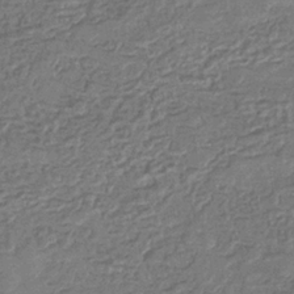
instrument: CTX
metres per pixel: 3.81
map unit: eHb
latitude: -35.0864
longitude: 80.5385
